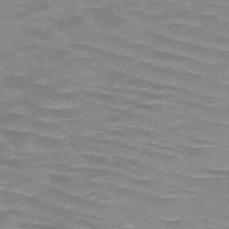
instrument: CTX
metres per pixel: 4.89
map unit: HNb
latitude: -48.3307
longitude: -49.0647
